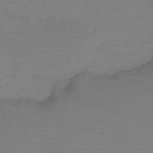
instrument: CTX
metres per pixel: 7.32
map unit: Htu
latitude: -13.0675
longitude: -49.0458
